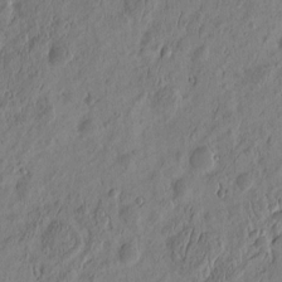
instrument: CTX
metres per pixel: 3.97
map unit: eHh
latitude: -3.1998
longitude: 14.6708
